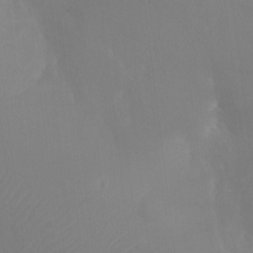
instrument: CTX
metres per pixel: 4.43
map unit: Ht
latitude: -15.5022
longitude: -41.4048
